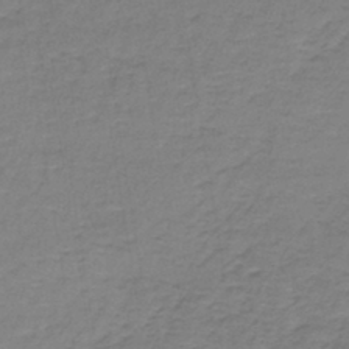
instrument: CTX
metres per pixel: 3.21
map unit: lHb
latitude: -41.6155
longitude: 59.9556
